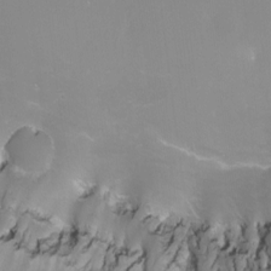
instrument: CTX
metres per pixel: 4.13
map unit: Nhu
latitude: -7.7477
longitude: -74.5546
